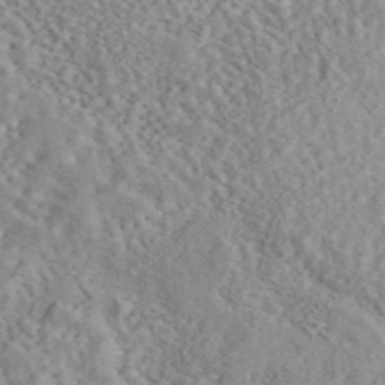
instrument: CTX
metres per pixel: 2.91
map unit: eAb
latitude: 44.3278
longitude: 116.8407
